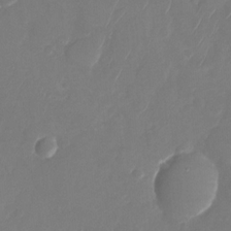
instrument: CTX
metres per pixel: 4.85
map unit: Nhu
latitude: -28.3117
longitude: -65.4426
